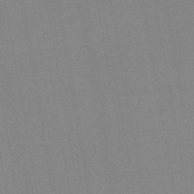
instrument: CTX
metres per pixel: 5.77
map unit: HNb
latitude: -45.2943
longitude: -40.2144
